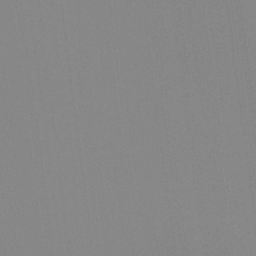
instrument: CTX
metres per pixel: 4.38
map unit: Hto
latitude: -8.2172
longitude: -49.4426
